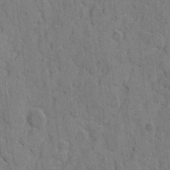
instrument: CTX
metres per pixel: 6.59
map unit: eHh
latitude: 8.3278
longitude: -65.9906
